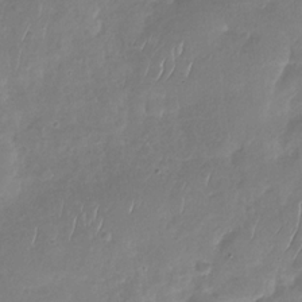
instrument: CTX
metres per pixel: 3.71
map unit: Nhu
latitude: -30.0472
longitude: -59.9906
